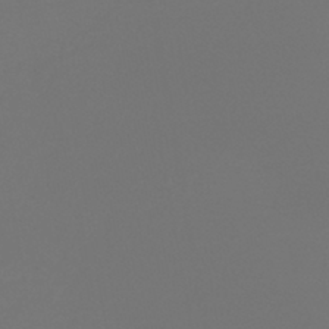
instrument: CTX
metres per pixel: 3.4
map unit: lHb
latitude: -43.5399
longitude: 63.8800
